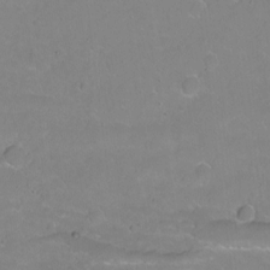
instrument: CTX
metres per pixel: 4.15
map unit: Nhu
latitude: -5.9556
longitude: -48.9325
